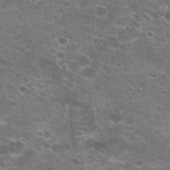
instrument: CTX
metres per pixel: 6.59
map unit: Hto
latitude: 22.1200
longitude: -41.4993
